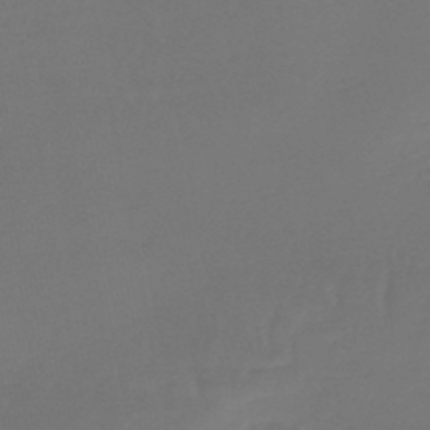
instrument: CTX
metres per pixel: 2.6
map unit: lHb
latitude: -43.5021
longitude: 63.5588
